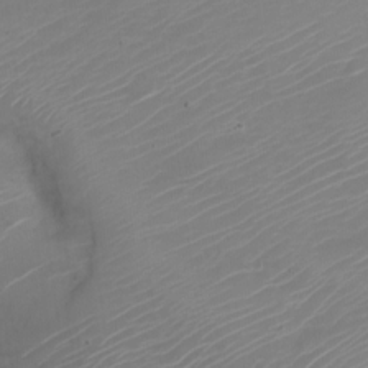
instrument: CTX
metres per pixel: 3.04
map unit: Nve
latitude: -21.1809
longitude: 106.1795
